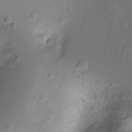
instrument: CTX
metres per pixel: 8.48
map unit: Ht
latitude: -1.8801
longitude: -29.5938
